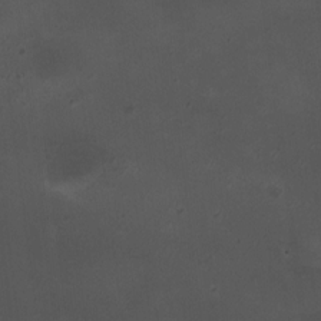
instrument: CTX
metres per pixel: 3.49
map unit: HNhu
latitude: 6.0633
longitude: 9.8044
